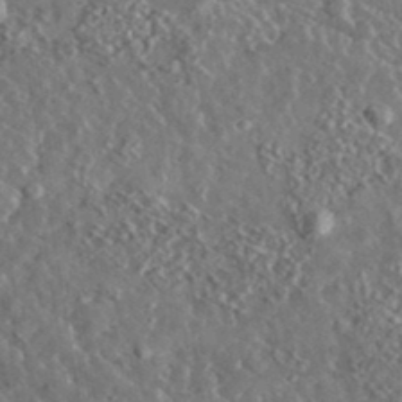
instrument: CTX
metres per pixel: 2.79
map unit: lHvf
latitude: 37.0270
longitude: -89.1970
